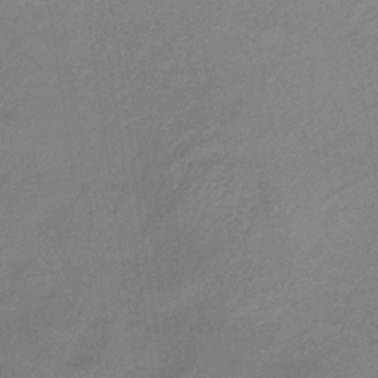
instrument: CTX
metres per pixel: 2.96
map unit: lHb
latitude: -35.0297
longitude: 69.8989
